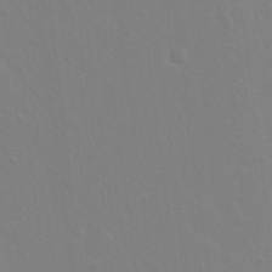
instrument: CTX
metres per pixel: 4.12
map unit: Hto
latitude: 18.6679
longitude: -39.9150
